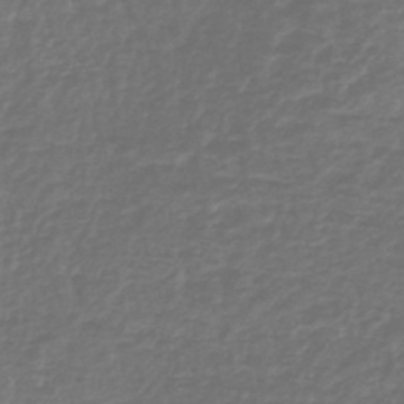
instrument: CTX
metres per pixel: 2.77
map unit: lHb
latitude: -43.1620
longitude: 69.8044
